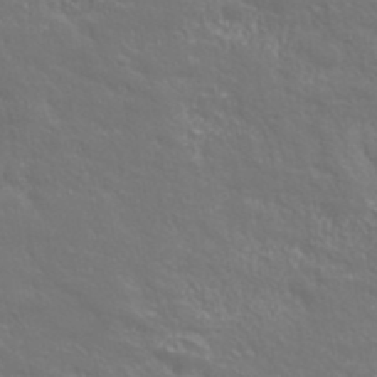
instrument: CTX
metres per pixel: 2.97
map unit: eHh
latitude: 42.9892
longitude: -90.8191
